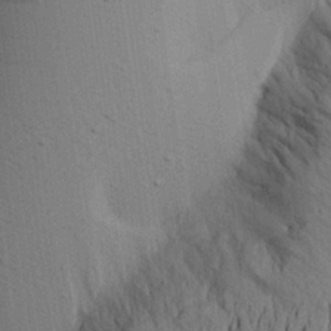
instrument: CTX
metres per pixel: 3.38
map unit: Aa
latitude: 21.7639
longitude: -144.5923
